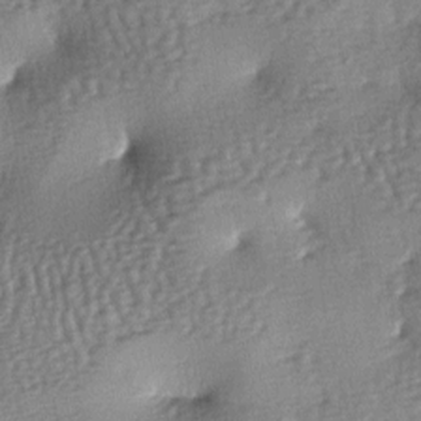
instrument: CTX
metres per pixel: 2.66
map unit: lAa
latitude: -7.4265
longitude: -125.7072
